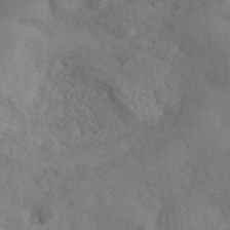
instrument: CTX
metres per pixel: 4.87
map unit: ANa
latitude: 42.7624
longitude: 50.5951
